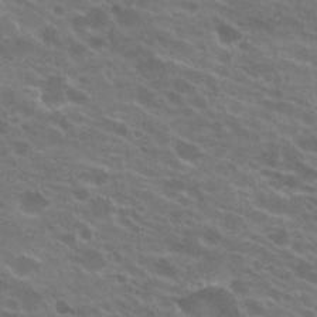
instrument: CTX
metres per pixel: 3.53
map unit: Hto
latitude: 22.0822
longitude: -38.4979
